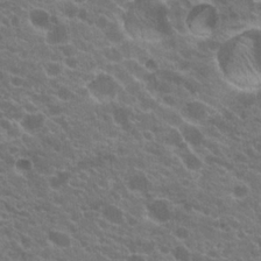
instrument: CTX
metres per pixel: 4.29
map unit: Hto
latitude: 20.4601
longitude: -35.4048
